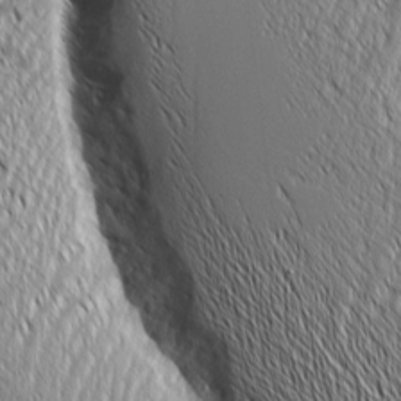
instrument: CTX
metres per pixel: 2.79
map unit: Aa
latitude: 8.3090
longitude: -129.3104
